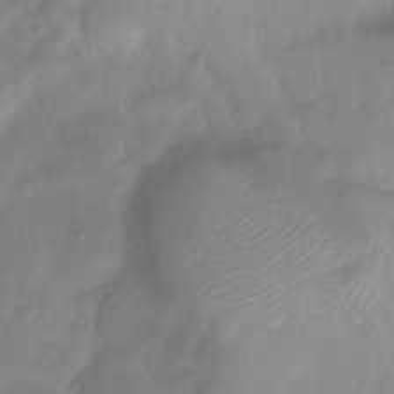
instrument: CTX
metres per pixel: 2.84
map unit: Htu
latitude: 3.1970
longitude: -22.2145
